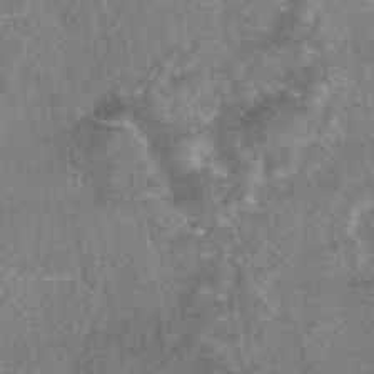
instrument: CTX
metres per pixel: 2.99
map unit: eAb
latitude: 47.4616
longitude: 118.4440
